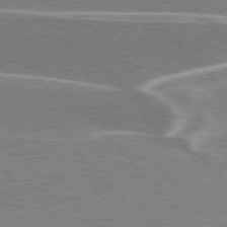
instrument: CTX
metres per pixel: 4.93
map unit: lApd
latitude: 76.2900
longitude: -64.4223
